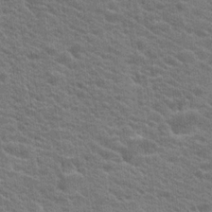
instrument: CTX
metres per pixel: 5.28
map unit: Hto
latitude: 19.8583
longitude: -37.7450
